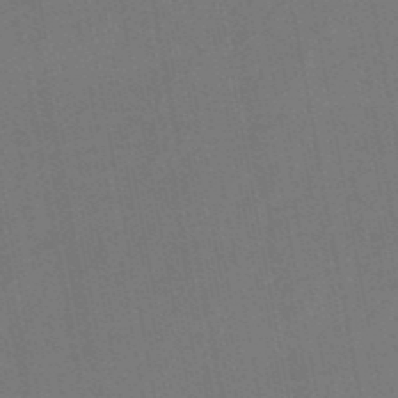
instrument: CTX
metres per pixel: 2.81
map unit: eHb
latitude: -49.7478
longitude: 73.6155
